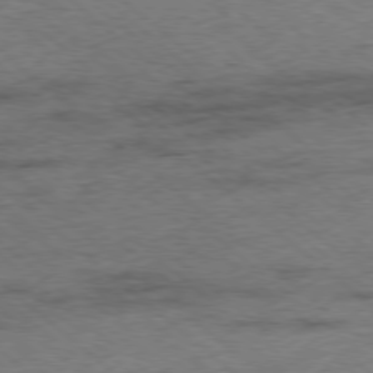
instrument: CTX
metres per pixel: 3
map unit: Ap
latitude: -78.4629
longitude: -50.2333
